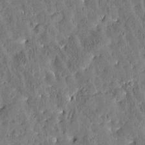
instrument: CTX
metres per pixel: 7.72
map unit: Htu
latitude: -2.9541
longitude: 174.7085
